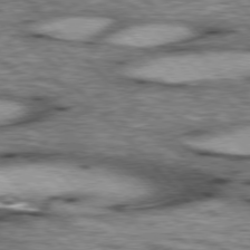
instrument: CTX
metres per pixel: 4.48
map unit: lApd
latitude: 76.6490
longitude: -50.2711
